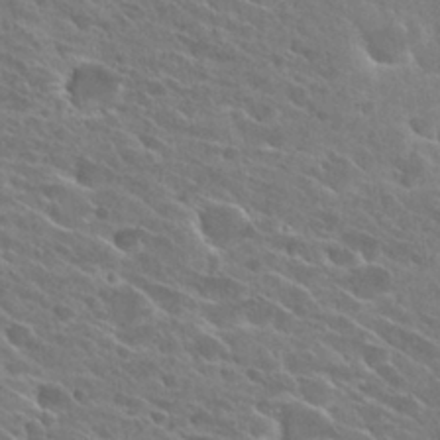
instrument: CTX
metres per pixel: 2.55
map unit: Hto
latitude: 25.8583
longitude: -41.2725
